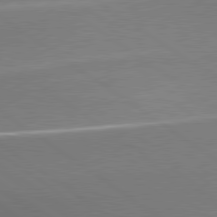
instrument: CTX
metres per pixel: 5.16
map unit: lApd
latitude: 79.7450
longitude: 179.1620
